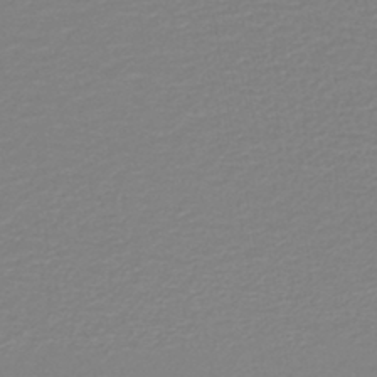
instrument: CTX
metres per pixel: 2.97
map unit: lHb
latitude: -42.4251
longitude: 52.2361
